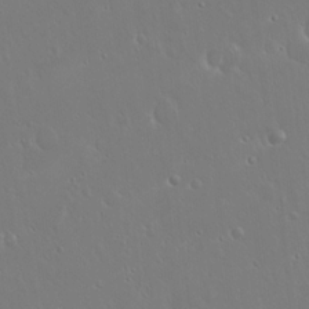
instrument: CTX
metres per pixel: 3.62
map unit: Hto
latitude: 17.5938
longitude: -57.1025
